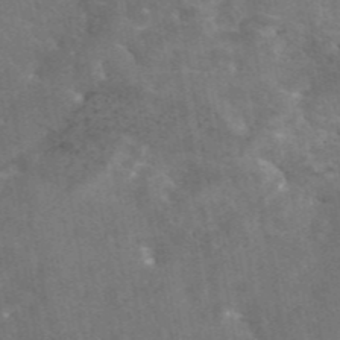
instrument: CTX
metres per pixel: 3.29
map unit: eAb
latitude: 45.2726
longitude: 123.9367
